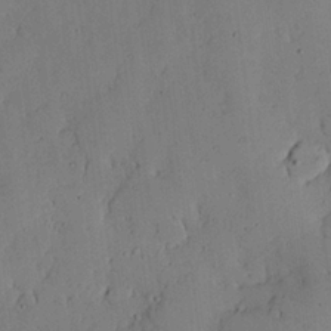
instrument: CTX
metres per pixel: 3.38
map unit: lAvf
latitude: 22.8380
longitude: -109.9528
